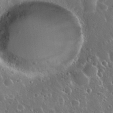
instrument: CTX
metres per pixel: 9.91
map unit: Nhu
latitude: 30.6869
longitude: -56.0255
